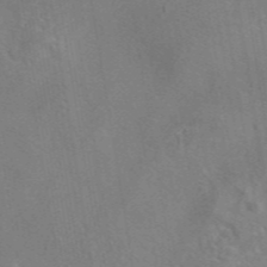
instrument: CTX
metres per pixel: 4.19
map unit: eAb
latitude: 45.4804
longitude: 109.6344
